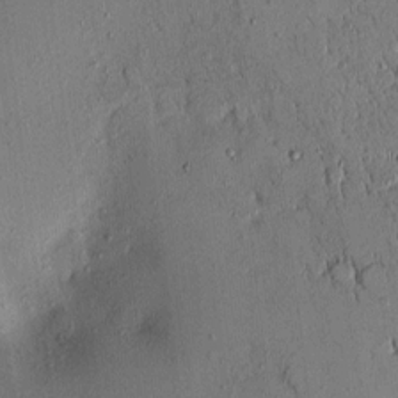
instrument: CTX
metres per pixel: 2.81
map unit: eHh
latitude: 0.3656
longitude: 15.3888
